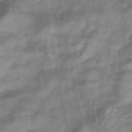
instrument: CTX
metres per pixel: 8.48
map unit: eHb
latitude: -33.1431
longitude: 75.8612
